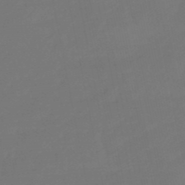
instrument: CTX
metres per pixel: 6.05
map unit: lHb
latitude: -49.6911
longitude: 78.6329
